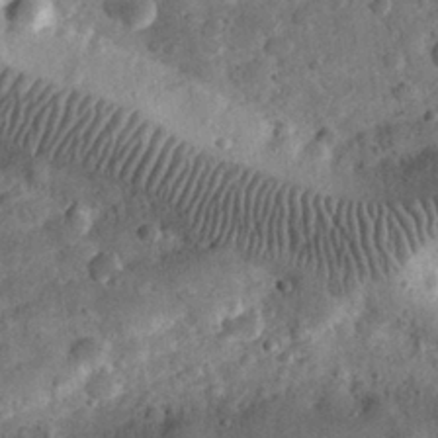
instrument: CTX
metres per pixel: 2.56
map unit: eHh
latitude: 30.8191
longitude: -69.3293
